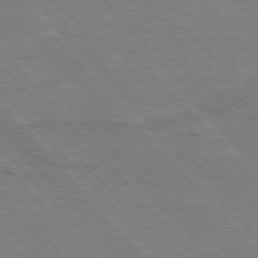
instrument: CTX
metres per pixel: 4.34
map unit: Hpe
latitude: 75.7639
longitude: -155.7827
